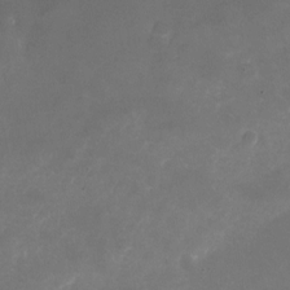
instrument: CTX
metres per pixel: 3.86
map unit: Nhu
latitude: -23.7289
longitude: -70.0444
